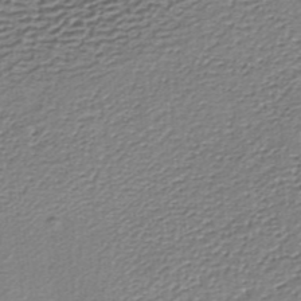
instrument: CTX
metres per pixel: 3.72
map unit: lHb
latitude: -35.2187
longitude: 60.4440
